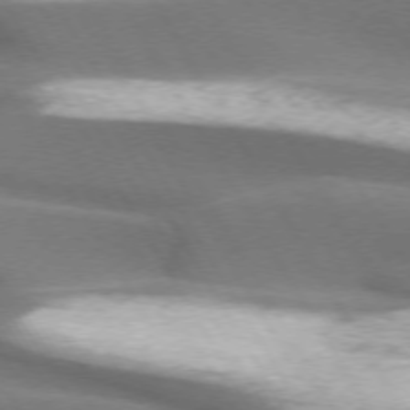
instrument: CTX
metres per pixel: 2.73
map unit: lApd
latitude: 73.7450
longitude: -51.3103
